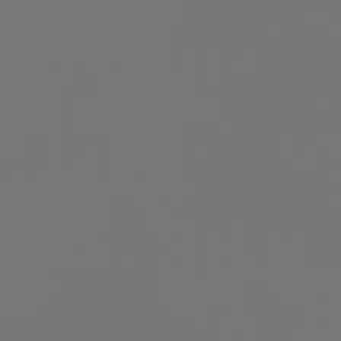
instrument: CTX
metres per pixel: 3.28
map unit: Nhu
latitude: -6.4062
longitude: -95.3860
